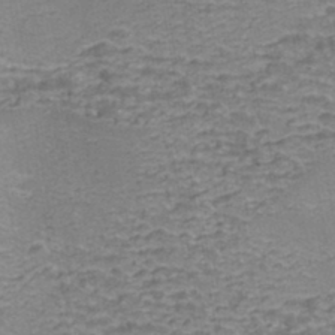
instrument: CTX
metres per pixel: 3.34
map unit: Nhe
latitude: -45.2565
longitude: 152.5951
